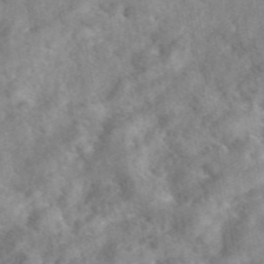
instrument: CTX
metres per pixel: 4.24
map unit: eAb
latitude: 45.8205
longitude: 127.9556
